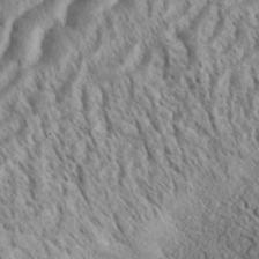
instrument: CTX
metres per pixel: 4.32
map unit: eHh
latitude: 35.6694
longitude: -138.0444
